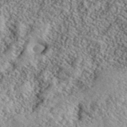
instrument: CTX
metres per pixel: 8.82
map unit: lHvf
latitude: 40.8380
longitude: -88.1389
